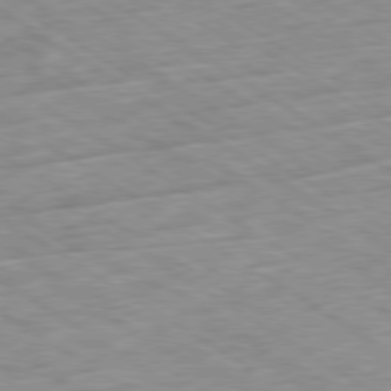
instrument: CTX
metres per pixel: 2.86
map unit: Ap
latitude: -80.2929
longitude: -72.6491
